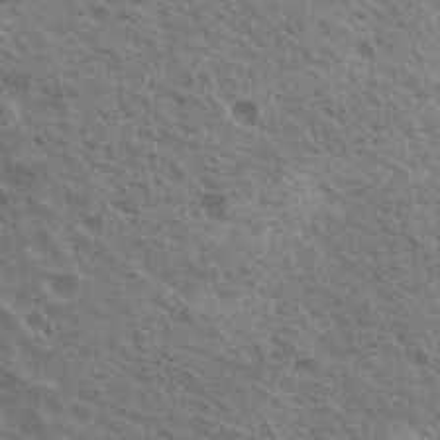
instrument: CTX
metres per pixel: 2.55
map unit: Nhu
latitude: 20.3468
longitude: -30.9136
